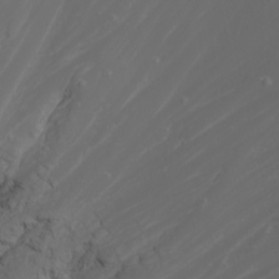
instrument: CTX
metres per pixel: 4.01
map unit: Nhu
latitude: -5.9556
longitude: -88.4412
